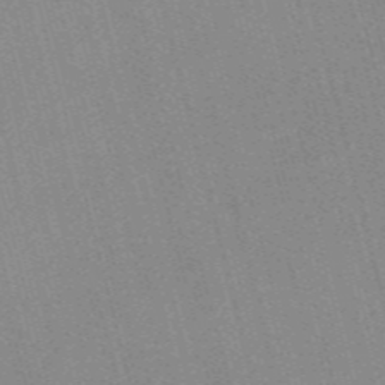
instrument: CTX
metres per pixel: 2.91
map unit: Nve
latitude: -57.5777
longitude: 62.6140
